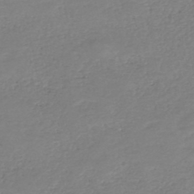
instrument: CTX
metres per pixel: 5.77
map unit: HNhu
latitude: -47.2565
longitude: 28.1228
